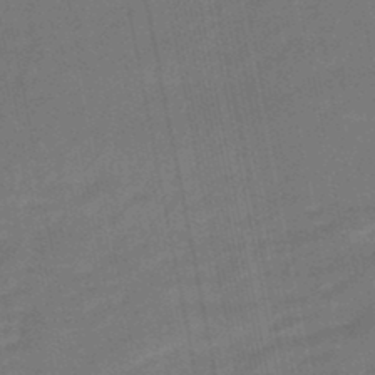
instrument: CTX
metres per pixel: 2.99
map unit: eHb
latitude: -47.4643
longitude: 87.2565
